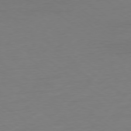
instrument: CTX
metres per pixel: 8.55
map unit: Ap
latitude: -79.1620
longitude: -68.5357
